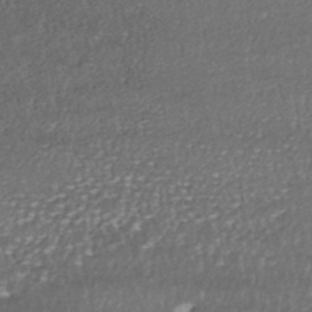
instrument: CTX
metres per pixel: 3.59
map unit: HNhu
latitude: -46.5384
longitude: 105.0486
